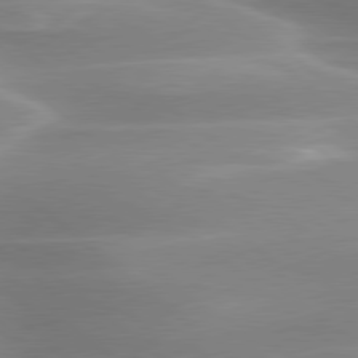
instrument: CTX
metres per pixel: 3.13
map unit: lApd
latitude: 79.7261
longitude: -117.2726
